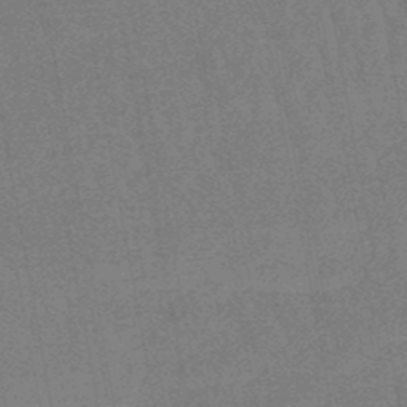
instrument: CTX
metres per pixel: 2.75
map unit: lHb
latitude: -48.4251
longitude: 82.5574
